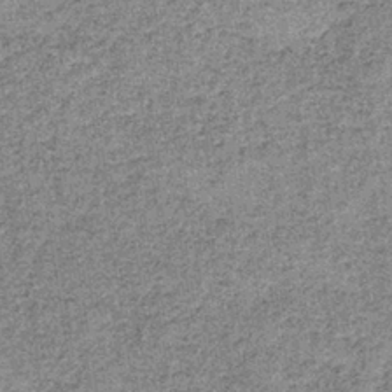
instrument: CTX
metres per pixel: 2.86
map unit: lHb
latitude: -37.6910
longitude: 65.6155
